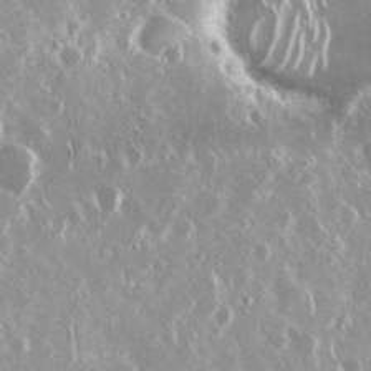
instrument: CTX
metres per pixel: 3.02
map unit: Nhu
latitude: 29.4048
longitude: -61.0080
